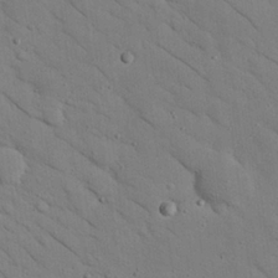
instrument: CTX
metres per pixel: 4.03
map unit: Nhu
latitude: 24.4790
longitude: -74.2334
